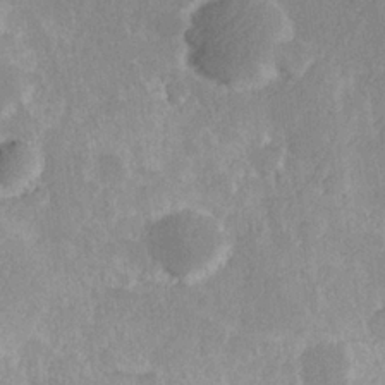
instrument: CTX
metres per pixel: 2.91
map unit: Hve
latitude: 24.5923
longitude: 145.3321
